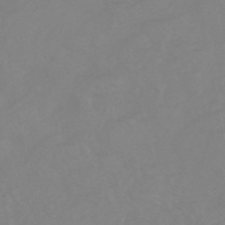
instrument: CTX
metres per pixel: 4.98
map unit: eHb
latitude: -44.2362
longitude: 81.6911
